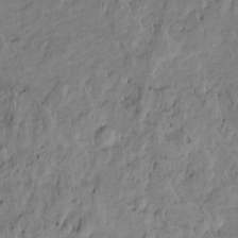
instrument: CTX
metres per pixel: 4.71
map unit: Htu
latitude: -10.0661
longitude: 177.2943
